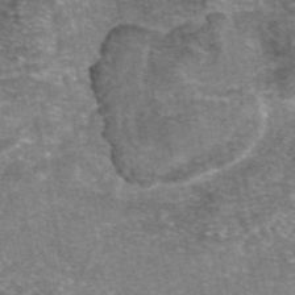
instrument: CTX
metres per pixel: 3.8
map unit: eAb
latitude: 46.5735
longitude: 103.8422
